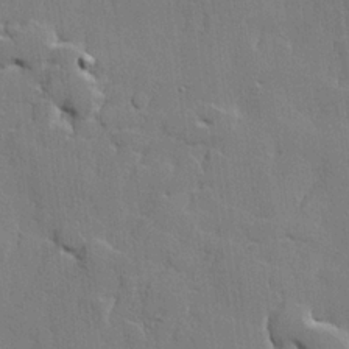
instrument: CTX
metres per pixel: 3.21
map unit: lHvf
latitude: 21.9339
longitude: 145.1620
